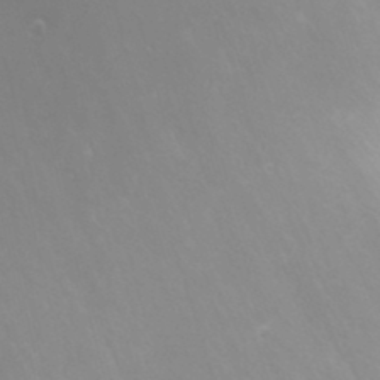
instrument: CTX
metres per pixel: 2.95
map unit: Nhu
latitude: -7.7288
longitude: -72.8947
